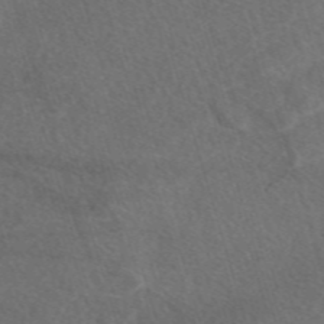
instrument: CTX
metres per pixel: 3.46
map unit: eAb
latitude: 47.8395
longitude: 117.5966
